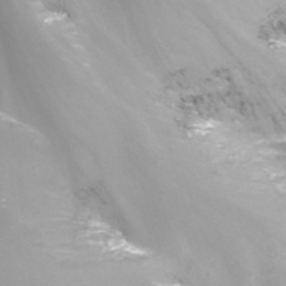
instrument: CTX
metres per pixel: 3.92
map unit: Nhu
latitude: -13.9178
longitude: -64.8569
